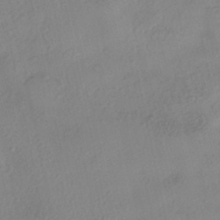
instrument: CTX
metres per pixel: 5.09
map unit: eHh
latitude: -42.3306
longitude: 122.5952
